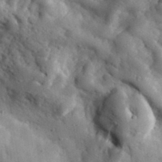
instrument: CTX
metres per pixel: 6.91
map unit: eHh
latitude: 33.6505
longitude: -78.1200
